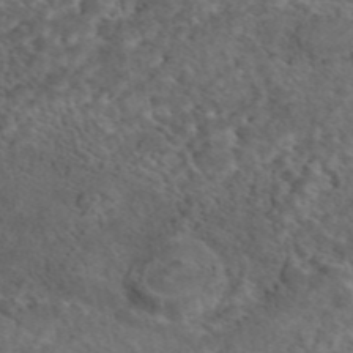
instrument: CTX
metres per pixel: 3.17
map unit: eAb
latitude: 45.0269
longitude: 114.6707
